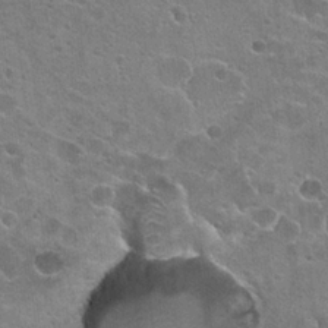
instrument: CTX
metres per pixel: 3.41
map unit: Hto
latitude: 23.4048
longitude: -42.3278
